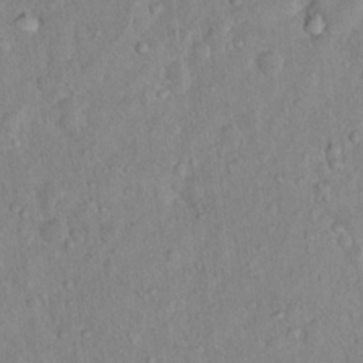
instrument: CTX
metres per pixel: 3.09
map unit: Hto
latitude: 13.3671
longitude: -37.1781
